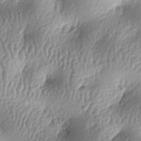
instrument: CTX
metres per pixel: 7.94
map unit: lAa
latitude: -6.5951
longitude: -127.6316
